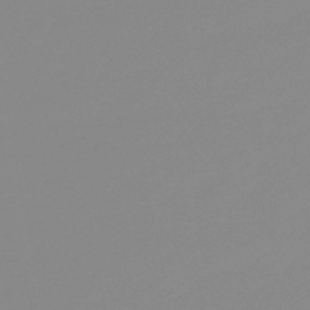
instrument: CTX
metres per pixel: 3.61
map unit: eHb
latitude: -48.6141
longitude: 84.5573
